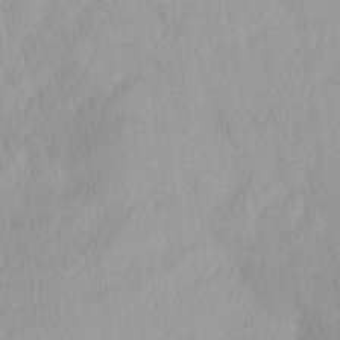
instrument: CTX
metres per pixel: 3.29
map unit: Ave
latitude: 12.4601
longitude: -106.5735
